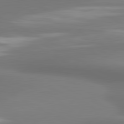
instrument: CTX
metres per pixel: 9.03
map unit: lApd
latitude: 81.3104
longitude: 173.3132
